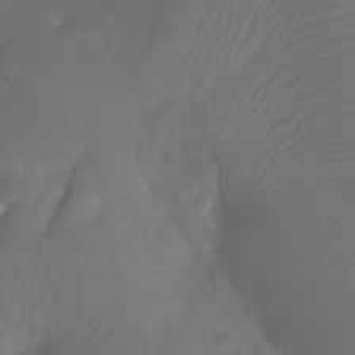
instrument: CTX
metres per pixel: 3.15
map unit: Aa
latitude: -10.8408
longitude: -68.1577
